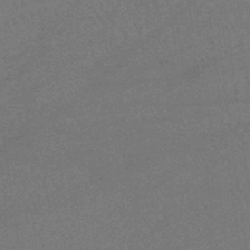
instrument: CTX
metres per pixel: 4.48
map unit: lHb
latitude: -42.7085
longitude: 66.6140
